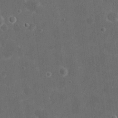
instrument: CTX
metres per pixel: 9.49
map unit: eHh
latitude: 19.7260
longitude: -65.4615
